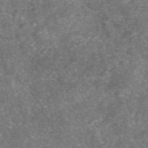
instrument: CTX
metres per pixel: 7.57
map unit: eAb
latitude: 46.7436
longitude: 104.9352
